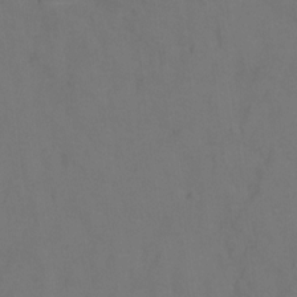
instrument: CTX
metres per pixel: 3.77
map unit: Hto
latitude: 0.2900
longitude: -33.8583
